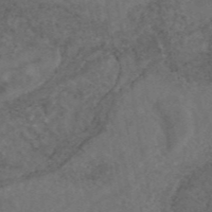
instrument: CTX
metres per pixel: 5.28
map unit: eAb
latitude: 46.3279
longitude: 115.3887
